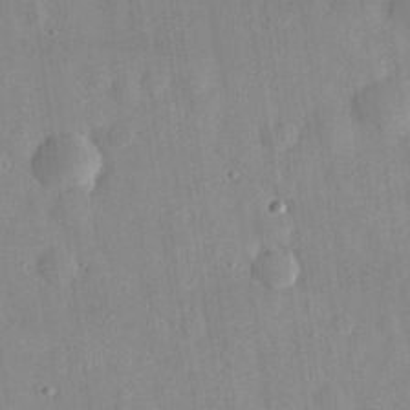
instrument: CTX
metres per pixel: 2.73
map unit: eHh
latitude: 29.8394
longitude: -74.7624
